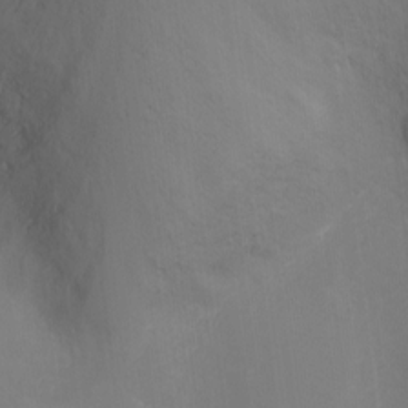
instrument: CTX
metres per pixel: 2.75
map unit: Ht
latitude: -6.6329
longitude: -26.5168
